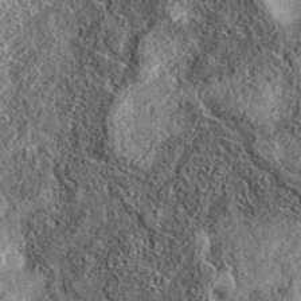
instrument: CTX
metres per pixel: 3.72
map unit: eAb
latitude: 36.3467
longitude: 108.9542
